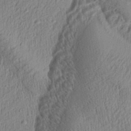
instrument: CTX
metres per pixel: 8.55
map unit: Aa
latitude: 28.1200
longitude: -137.8206
